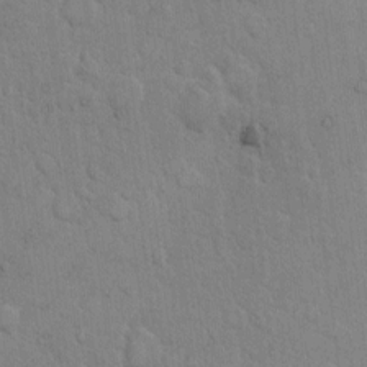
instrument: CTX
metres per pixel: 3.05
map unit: Hto
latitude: 8.7813
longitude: -61.2915
